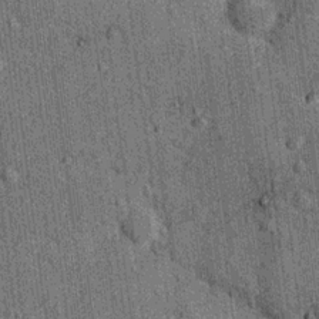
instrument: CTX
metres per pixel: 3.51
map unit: Nhu
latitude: 15.9339
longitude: -32.3845
